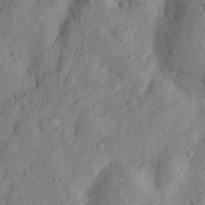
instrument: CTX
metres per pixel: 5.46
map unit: Htu
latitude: -3.5021
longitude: 158.2172
